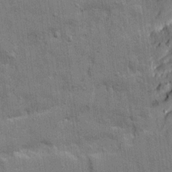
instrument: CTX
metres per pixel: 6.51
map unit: Ave
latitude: 20.7058
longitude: -129.3482
